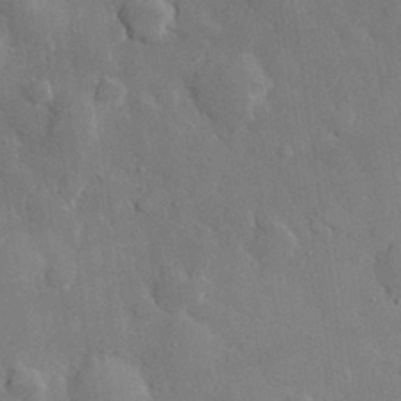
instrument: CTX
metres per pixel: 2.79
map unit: eHh
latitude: 28.7624
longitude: -79.0837
